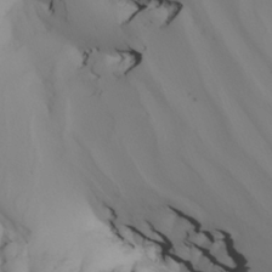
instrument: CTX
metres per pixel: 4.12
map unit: Nhu
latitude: -7.0675
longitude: -93.3481
